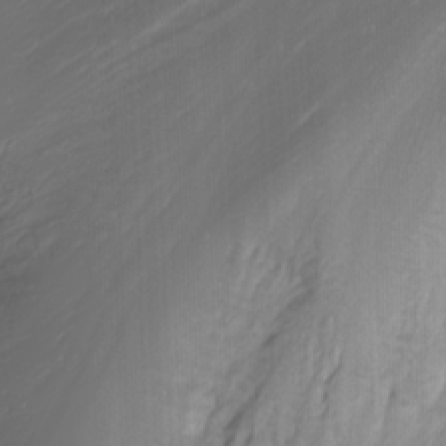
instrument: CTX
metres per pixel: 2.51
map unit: Nhu
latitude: -0.9353
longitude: -79.4994
